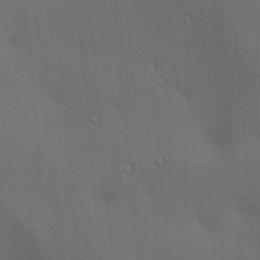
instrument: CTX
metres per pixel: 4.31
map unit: lAa
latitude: 18.5923
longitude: -139.0458
